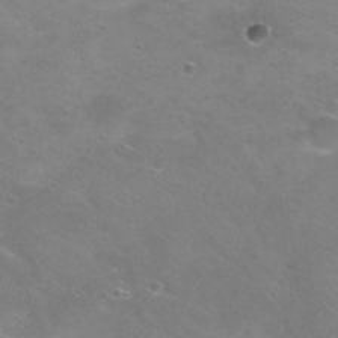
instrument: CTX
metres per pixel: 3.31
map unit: Nhu
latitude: 29.4615
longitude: -48.1578
